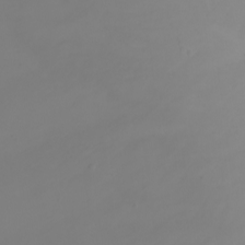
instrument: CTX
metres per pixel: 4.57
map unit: Ht
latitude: -2.2928
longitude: -62.1389
